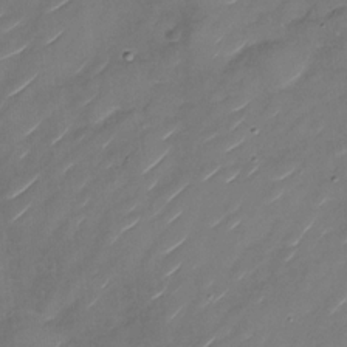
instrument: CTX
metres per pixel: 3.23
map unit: Nhu
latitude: -29.1431
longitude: -73.8773
